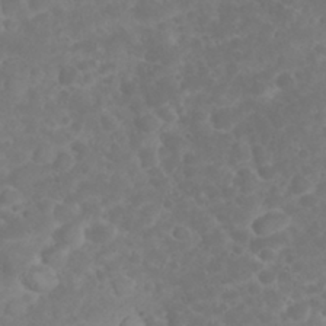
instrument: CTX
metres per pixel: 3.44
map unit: eHh
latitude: 32.4601
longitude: -62.1767
